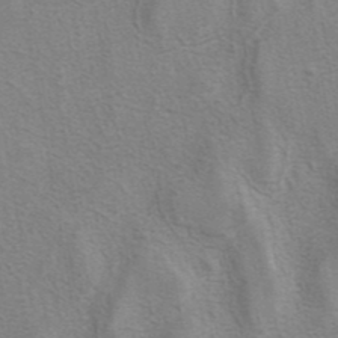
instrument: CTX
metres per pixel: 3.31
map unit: eAb
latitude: 41.0458
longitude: 105.9556
